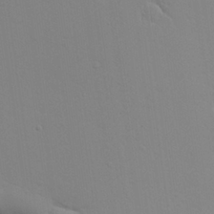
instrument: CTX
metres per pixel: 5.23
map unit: Aa
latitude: 25.7827
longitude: -130.0444
